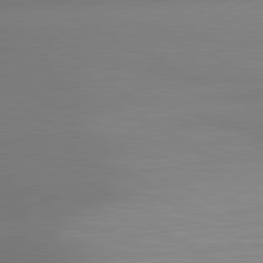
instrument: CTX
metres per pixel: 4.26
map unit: lApd
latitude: 80.8380
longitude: 132.4629
